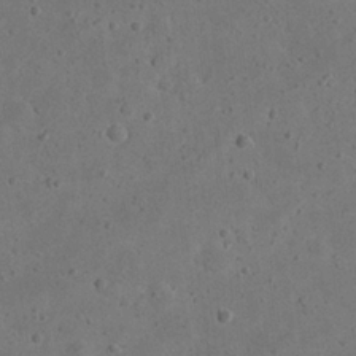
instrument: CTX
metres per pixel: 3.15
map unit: eHh
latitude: 23.2726
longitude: -68.2523
